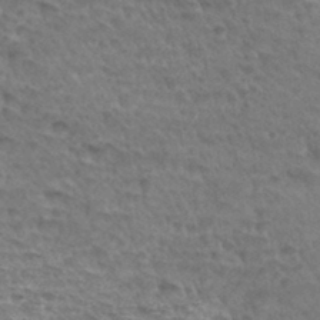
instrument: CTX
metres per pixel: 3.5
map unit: Hto
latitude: 34.9324
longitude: -45.3670
